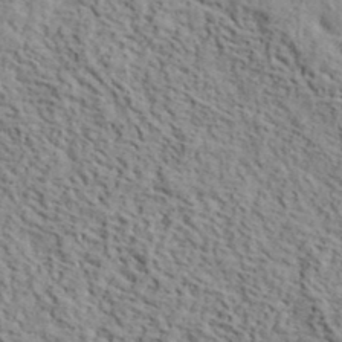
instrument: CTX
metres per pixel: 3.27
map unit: lHvf
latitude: 39.9150
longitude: -87.0458
